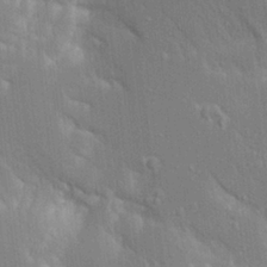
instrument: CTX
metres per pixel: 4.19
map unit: Aa
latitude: 17.6694
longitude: -149.3671
